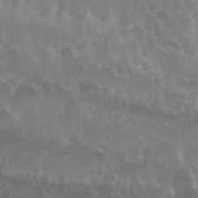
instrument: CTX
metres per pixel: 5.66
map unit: Nhu
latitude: 29.4426
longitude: -55.4615
